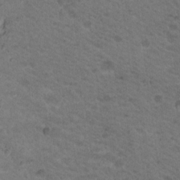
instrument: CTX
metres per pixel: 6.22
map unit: Nhu
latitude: 18.5168
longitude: -32.7057
